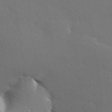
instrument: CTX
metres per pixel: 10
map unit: Hve
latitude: 26.2901
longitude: -91.7261
